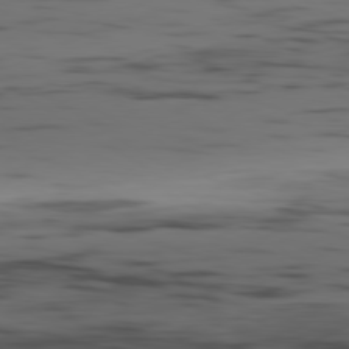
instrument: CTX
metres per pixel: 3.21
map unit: Hpe
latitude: -80.6519
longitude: 17.8801
